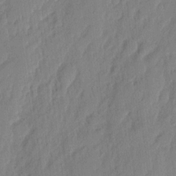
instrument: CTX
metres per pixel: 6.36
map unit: eHh
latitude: 4.6113
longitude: -76.8947
